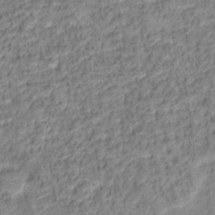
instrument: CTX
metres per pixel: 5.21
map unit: Hto
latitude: 14.1389
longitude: -39.1025
